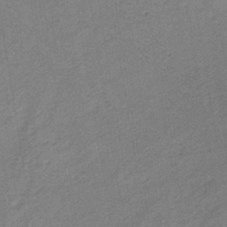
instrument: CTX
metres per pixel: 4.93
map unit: lHb
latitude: -37.8233
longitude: 71.3888
